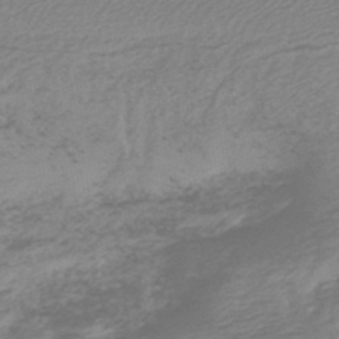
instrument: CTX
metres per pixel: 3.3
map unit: HNb
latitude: -47.9367
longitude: 60.2928
